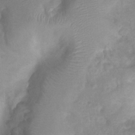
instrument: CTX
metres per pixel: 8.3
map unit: Htu
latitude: 2.5168
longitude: -21.6505
